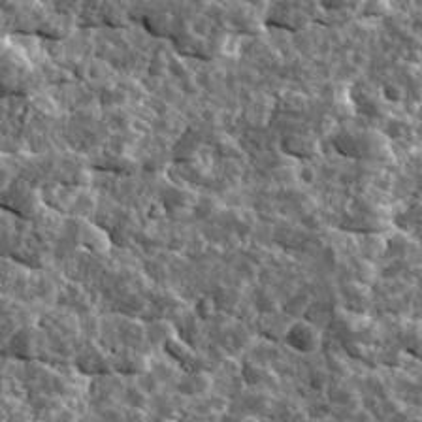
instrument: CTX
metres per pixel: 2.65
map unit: Ave
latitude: 17.7261
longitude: -134.9891
